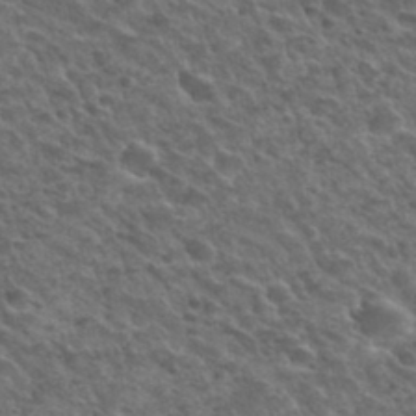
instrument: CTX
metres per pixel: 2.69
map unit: Hto
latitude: 33.5938
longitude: -50.0822
